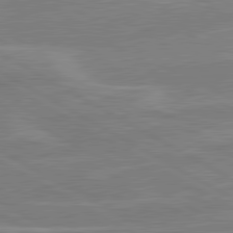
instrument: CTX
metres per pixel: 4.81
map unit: lApd
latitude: 80.7435
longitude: 122.4818
